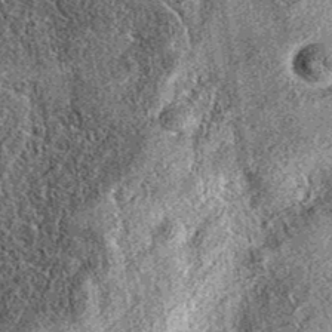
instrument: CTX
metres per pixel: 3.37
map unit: eAb
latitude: 37.2726
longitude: 108.9731
